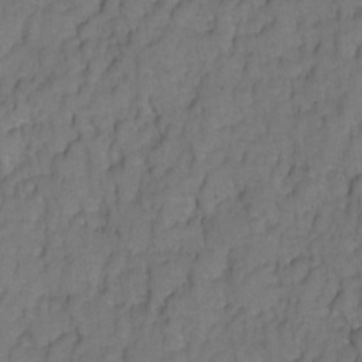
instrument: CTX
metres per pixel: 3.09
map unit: Hto
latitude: 5.1592
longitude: -31.7261
